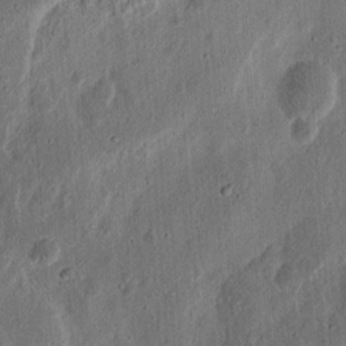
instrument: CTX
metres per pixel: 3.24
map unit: Ht
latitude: 13.9717
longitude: -74.2712
